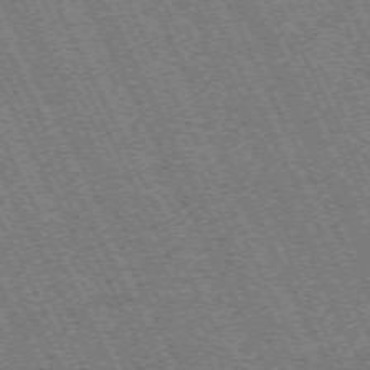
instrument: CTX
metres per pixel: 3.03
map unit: Hpe
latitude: -71.2943
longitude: 10.1228
